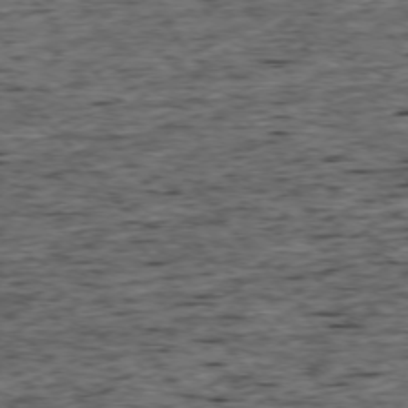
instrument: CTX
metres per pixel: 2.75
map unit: Ap
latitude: -75.5966
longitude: -92.5734
